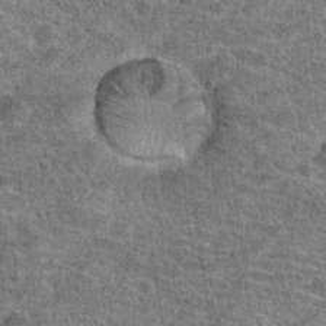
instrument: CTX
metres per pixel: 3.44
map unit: Hto
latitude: 20.1200
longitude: -42.6113
